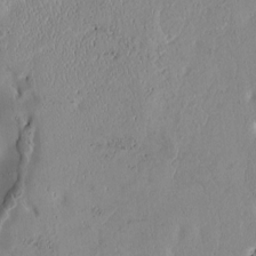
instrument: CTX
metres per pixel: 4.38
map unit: Htu
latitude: 3.6316
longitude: 151.4832
